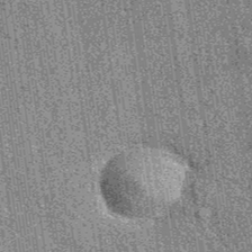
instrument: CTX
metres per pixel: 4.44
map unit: eAb
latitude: 38.8380
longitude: 107.6911
